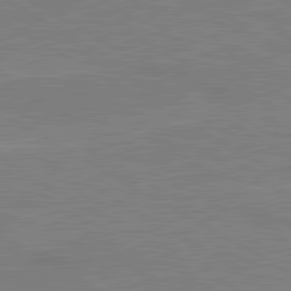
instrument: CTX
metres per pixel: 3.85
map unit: lApd
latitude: 80.5546
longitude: 122.3684
